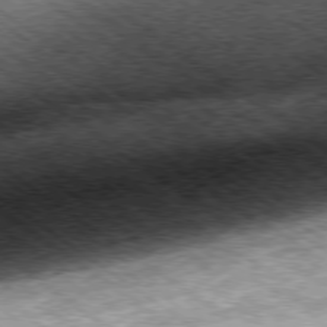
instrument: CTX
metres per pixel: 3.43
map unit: Hpe
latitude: -79.2754
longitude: 7.9367
